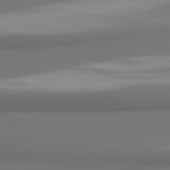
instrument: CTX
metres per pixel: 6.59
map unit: lApd
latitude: 81.4993
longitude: 172.1228
